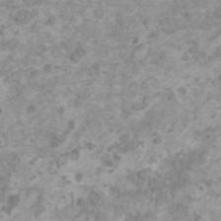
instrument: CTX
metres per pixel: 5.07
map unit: HNhu
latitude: 1.8772
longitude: -1.5182
